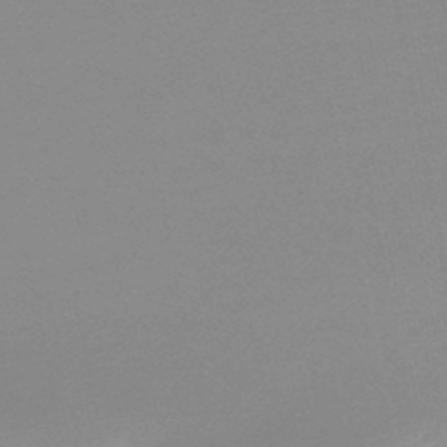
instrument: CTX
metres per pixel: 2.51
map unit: lHb
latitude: -48.0472
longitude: 69.5021
